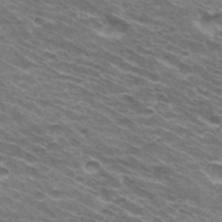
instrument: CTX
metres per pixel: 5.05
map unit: Hto
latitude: 32.5735
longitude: -42.3467
